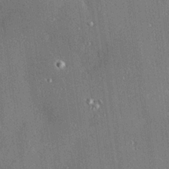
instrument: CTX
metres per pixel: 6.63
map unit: Hve
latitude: 26.7435
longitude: -90.4034
